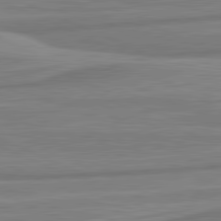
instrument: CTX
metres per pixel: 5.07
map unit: lApd
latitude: 81.7072
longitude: -175.6127
